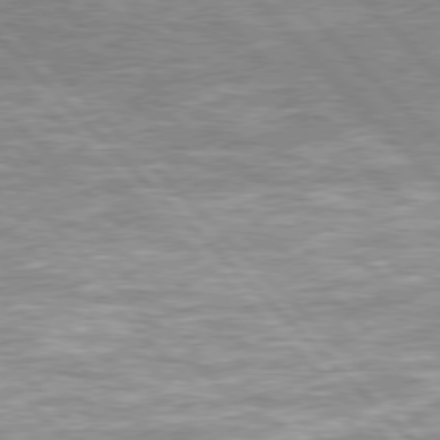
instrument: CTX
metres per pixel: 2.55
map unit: Hpe
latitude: 77.3670
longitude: -135.9150
